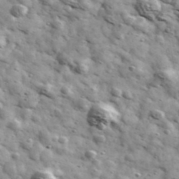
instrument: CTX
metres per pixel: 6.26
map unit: Ave
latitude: 41.2726
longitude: -107.2726
